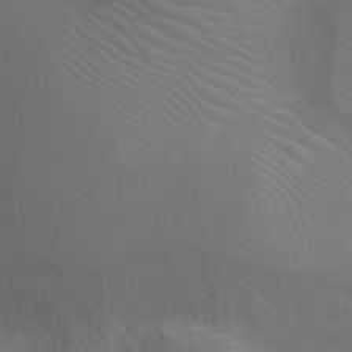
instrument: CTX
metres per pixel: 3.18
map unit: Ht
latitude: -9.8611
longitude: -20.5357
